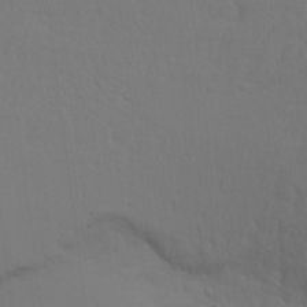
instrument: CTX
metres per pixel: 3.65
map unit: Aa
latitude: 15.9528
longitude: -143.5182
